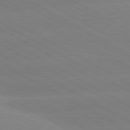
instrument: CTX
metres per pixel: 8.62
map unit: lApd
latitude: 80.7246
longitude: -153.1403
